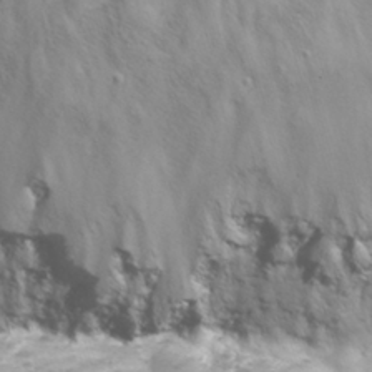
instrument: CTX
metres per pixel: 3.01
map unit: Nhu
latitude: 24.2711
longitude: -61.6883
